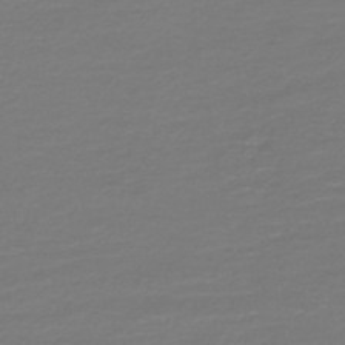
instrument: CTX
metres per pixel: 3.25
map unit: HNb
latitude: -46.8597
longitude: 53.5966
